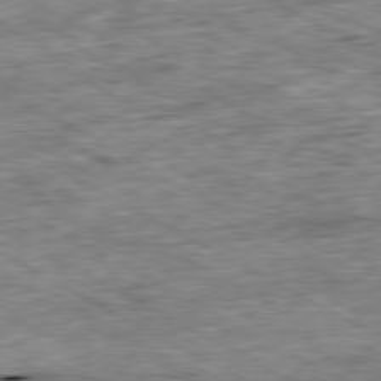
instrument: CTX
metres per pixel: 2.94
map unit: Ap
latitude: -80.7086
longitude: -89.5372
